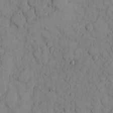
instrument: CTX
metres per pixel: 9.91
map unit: eHh
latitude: 8.0822
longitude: -64.5735
